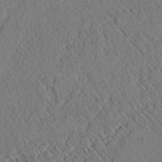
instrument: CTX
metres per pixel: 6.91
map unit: lAvf
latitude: 6.6301
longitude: 158.8974
